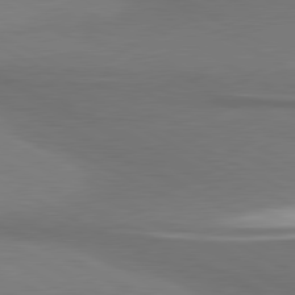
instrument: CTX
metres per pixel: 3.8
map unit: lApd
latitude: 80.9136
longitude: 176.3873
